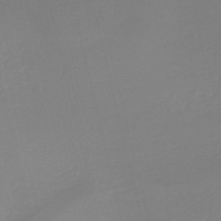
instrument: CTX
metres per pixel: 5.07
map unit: lHb
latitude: -45.6533
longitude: 64.3684
